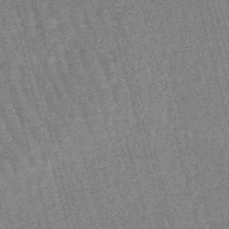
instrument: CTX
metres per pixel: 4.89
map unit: lHb
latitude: -46.1794
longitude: 77.9367
